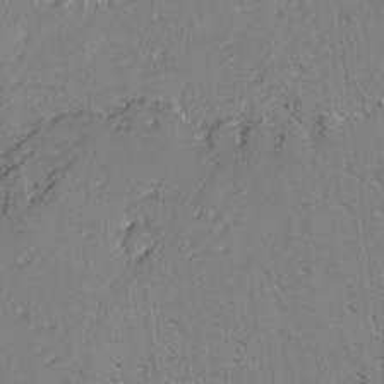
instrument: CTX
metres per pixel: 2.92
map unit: lAvf
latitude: -2.8596
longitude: -108.8947
